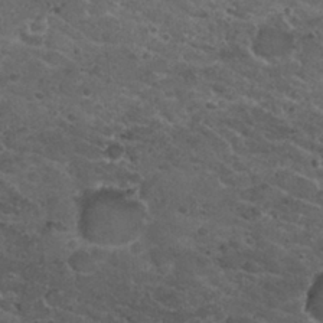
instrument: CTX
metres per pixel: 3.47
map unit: Nhu
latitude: 29.5938
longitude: -53.3293
